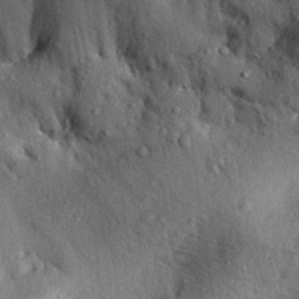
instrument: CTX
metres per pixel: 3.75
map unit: Aa
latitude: 29.9528
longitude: -136.3845
